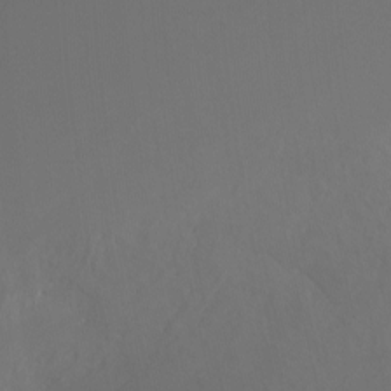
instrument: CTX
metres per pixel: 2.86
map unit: Nhu
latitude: -8.1039
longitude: -52.4223
